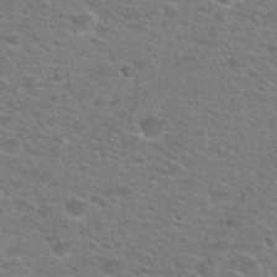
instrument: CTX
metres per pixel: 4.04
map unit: Hto
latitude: 25.2537
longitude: -49.9150
